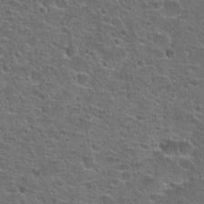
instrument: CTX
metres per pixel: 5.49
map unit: Hto
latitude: 22.0822
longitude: -45.4048
